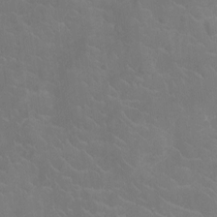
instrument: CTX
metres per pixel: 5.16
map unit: Ht
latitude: -11.1998
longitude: -23.9150
